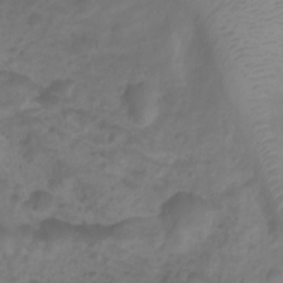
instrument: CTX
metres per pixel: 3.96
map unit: Htu
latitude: 2.7624
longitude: -22.0444
